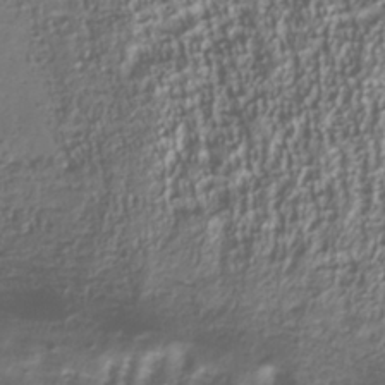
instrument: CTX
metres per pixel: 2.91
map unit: Nhu
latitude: -40.7463
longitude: -85.8961
